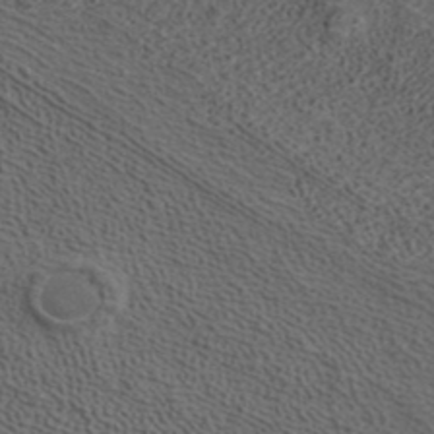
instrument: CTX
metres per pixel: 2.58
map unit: ANa
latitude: 37.5749
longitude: 17.3888
